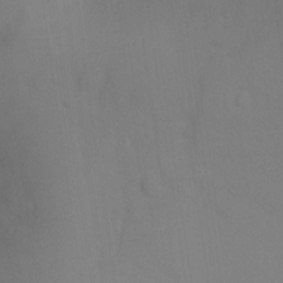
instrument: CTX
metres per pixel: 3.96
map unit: Ht
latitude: -0.9731
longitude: -34.8758
